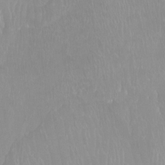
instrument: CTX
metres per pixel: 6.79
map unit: Ht
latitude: -15.2187
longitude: -44.1389
